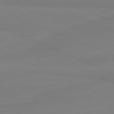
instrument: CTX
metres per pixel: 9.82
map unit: lApd
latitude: 81.5371
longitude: -179.2348
